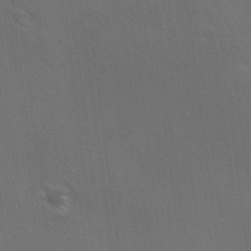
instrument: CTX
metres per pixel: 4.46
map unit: Ave
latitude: -0.4062
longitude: -112.5924
